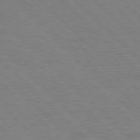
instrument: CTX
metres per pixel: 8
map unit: Hpe
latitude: 77.9150
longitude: -154.5924
